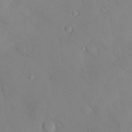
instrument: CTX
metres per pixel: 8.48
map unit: Hve
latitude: -9.6533
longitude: 176.0472
